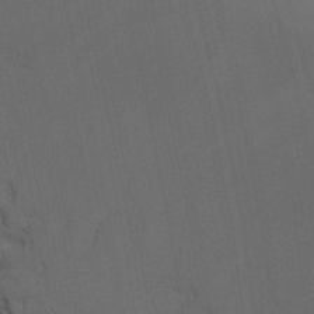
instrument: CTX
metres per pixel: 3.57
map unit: Nhu
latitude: -8.5385
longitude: -84.6680
